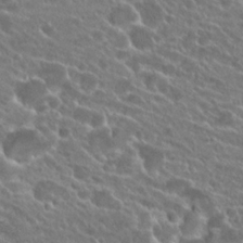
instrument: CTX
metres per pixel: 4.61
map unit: Hto
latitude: 23.6505
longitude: -38.1011
